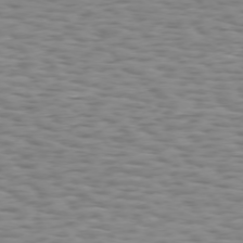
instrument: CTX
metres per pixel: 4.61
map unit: Hpe
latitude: 73.3104
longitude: -132.3845
